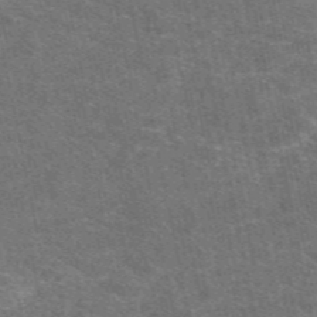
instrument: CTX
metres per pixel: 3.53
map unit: eAb
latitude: 47.8206
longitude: 114.9164
